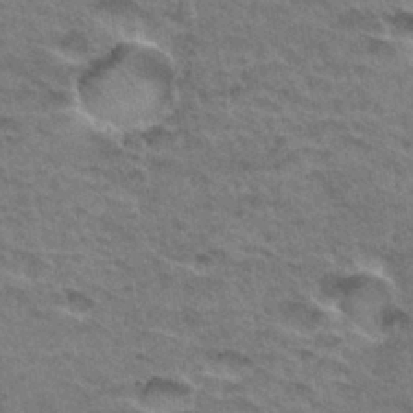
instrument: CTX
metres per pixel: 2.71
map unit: Hto
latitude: 33.0647
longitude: -47.2159
